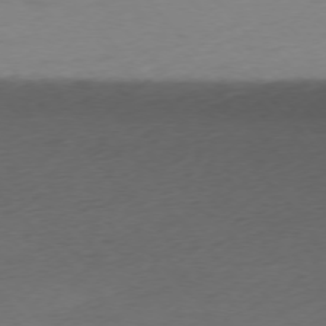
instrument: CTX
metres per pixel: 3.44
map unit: Ap
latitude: -76.2362
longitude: -71.8016
